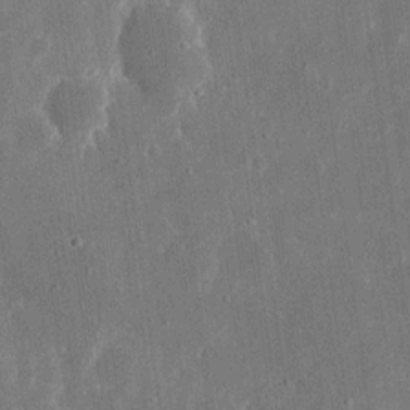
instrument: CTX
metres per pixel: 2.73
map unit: eHh
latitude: 16.1389
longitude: -71.3104
